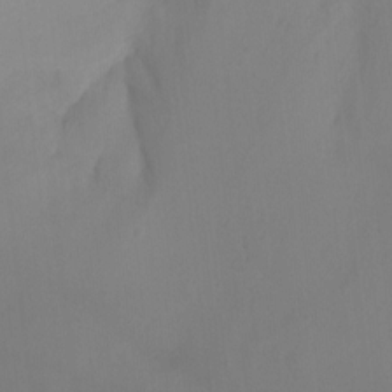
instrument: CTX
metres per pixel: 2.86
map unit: Ht
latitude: 1.4804
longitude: -34.4034
